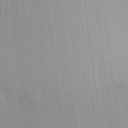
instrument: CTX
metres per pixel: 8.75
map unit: Aa
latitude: 24.8380
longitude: -135.9906
